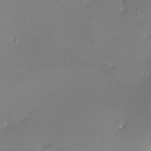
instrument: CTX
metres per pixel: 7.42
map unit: eHh
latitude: -5.6910
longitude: -78.4601
